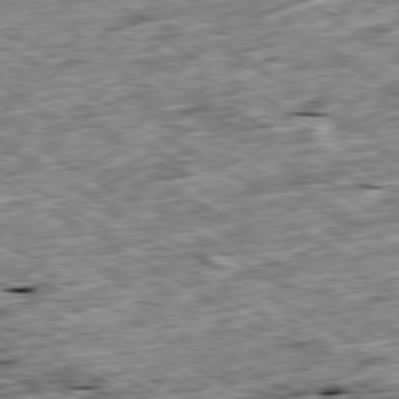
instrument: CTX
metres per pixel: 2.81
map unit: Ap
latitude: -80.0283
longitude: -89.6316
